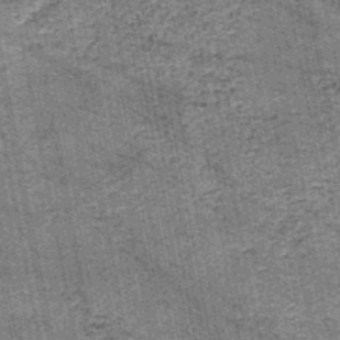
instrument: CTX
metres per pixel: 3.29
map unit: HNb
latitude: -45.1431
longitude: 53.5021
